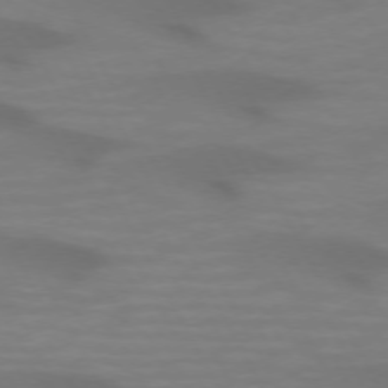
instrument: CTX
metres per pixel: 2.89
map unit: lApd
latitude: 72.2334
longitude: -49.2726
